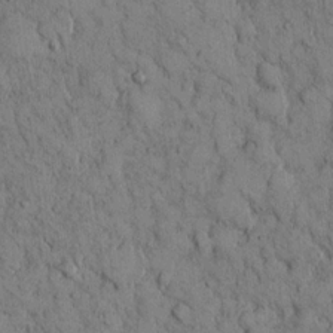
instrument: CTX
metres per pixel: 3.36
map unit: Hto
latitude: 13.0081
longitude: -60.0633
